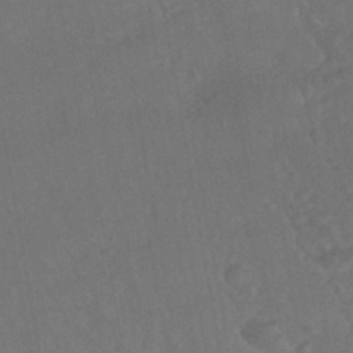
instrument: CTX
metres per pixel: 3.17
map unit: HNhu
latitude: -44.4062
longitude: 92.2173
